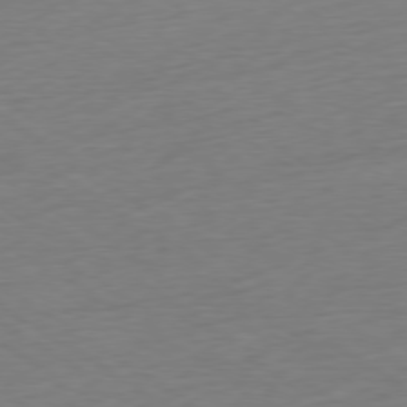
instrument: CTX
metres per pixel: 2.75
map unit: Ap
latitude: -78.5195
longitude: -58.8947
